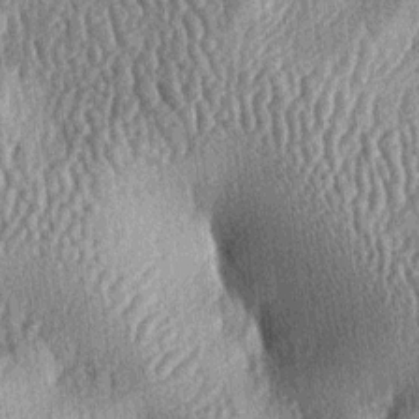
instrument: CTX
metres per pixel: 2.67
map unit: lAa
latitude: -6.6518
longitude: -127.7639
